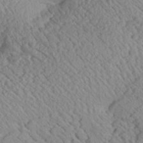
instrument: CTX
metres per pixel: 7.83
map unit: Aa
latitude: 24.9324
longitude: -134.2144
